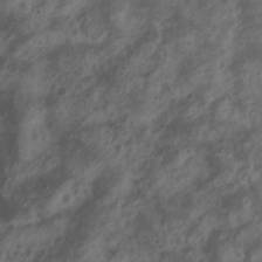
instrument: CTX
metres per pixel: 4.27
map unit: Nhu
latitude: 7.1214
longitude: -21.4615
